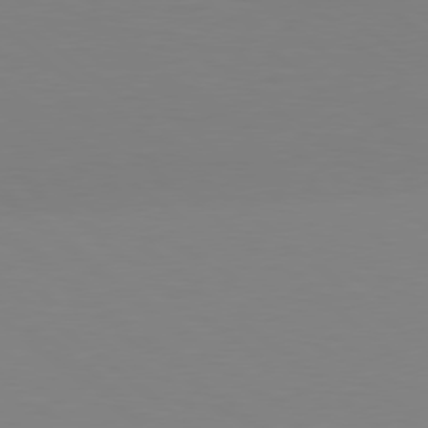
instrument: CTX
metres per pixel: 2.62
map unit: Hpe
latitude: 78.4223
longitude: -172.9891
